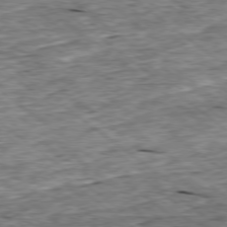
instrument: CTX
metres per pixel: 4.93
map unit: Ap
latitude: -78.9541
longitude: -86.6112
